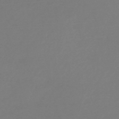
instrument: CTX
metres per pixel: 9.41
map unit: HNb
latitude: -44.5196
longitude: -45.4426
